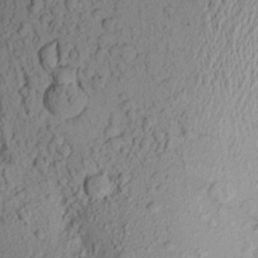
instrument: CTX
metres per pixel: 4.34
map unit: Aa
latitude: 19.6694
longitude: -148.9325
